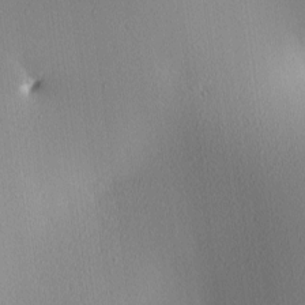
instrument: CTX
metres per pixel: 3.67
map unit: lAa
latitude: 2.8002
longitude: -115.6504
